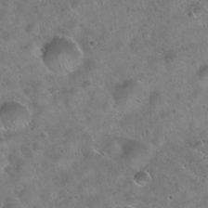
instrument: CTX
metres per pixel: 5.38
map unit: Hto
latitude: 22.3278
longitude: -54.6112
